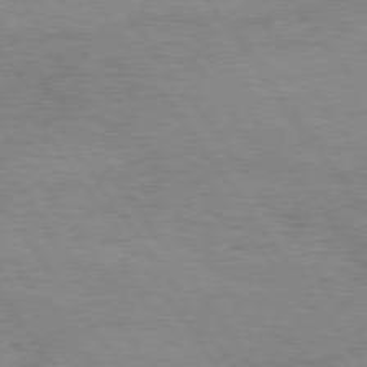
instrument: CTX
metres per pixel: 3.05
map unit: Hpe
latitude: 74.9703
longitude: -142.7435
